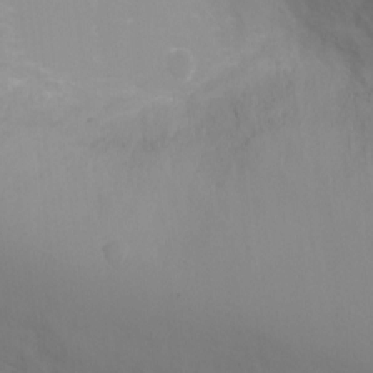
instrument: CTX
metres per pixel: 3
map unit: Ht
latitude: -1.1243
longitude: -19.2537
